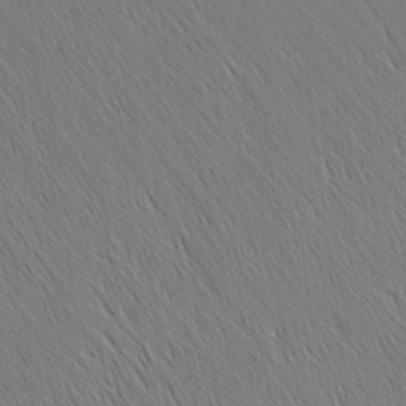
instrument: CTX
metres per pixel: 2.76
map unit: Nhu
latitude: -5.5210
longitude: -151.3292
